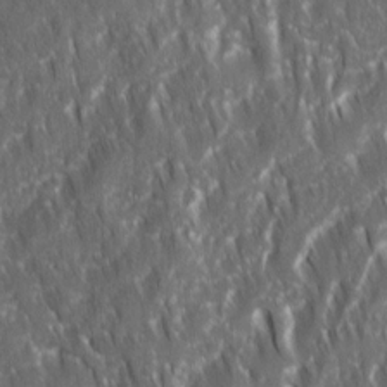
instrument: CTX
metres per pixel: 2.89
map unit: Ave
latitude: 15.3860
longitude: -134.1200
